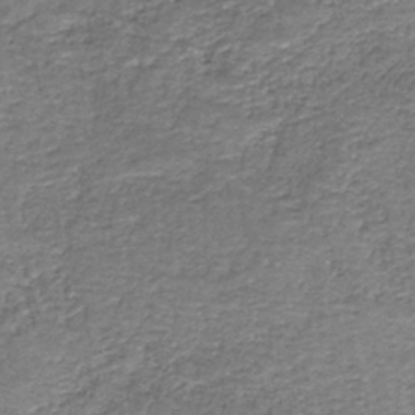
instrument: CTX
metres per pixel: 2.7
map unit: HNb
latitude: -36.9163
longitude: 51.2376
